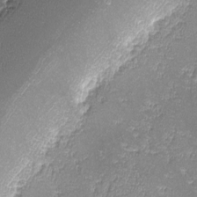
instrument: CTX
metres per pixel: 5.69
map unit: lHvf
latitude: -13.9367
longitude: -102.1955
